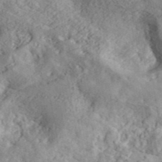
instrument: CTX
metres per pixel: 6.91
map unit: ANa
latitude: 41.4615
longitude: 50.3117
